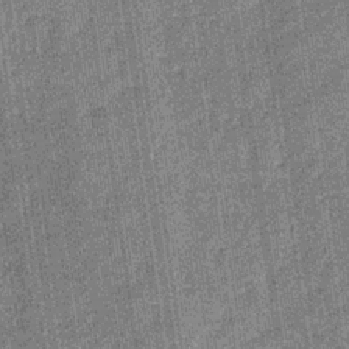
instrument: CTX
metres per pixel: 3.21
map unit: eHb
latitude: -30.1039
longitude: 70.6141
